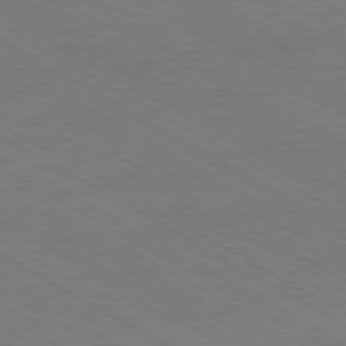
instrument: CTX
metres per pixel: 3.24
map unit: Hpe
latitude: -80.7086
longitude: 16.6330
